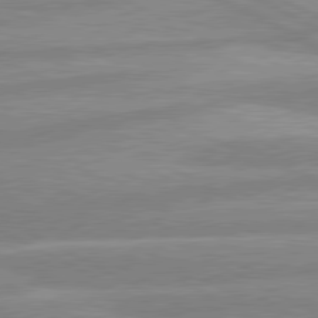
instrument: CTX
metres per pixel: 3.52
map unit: lApd
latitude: 80.4979
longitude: -169.5749
